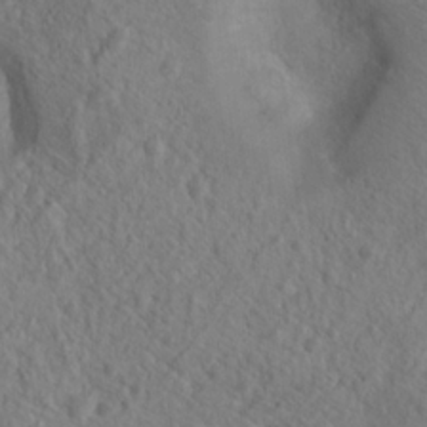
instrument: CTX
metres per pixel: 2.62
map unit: Hto
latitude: 18.6490
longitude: -39.4993
